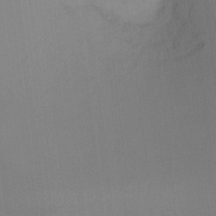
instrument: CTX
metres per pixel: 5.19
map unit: Ht
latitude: -12.1039
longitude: -46.7058
